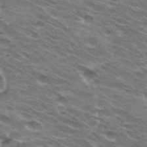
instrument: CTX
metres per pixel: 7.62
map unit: Hto
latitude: 32.5168
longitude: -42.4034
